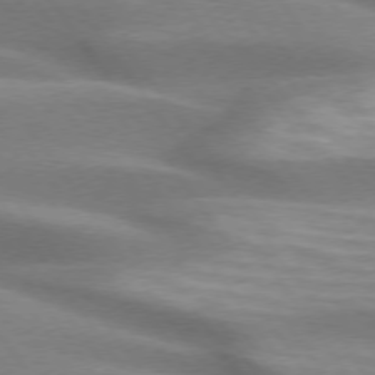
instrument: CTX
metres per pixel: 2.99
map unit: lApd
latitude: 74.5924
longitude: -49.4048
